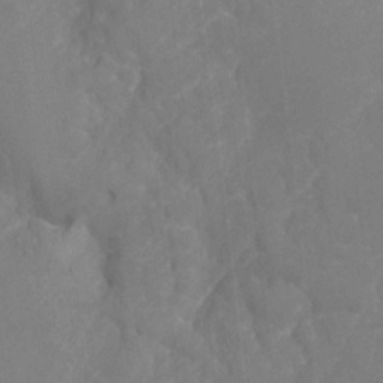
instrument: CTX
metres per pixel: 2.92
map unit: Ht
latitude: -1.5588
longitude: -34.8569
